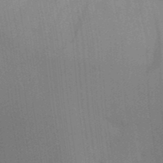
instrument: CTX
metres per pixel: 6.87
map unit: Aa
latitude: 31.8584
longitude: -145.7638
